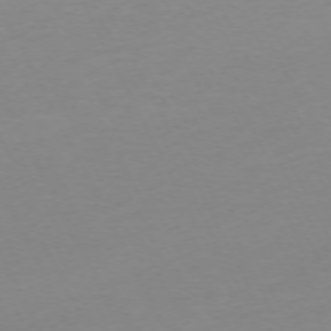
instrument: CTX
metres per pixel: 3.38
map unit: Ap
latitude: -73.6344
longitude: -70.0822
